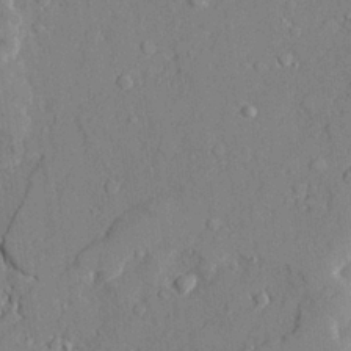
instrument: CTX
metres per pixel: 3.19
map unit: Ave
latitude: 22.2145
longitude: -129.0647
